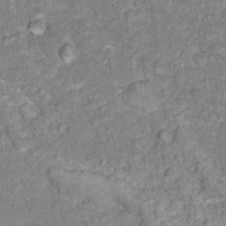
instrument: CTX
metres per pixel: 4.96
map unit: Hto
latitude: 17.4049
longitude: -36.5357
